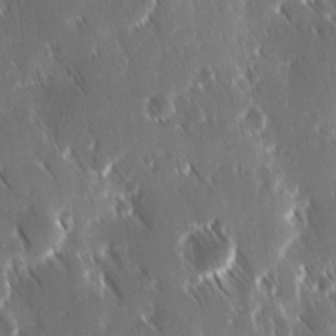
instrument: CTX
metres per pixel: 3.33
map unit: Ave
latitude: 9.1970
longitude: -104.3657
